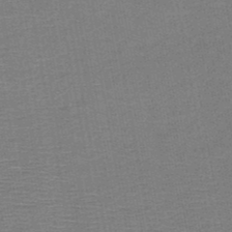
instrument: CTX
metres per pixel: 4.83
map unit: HNb
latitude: -48.5007
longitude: -42.7057
